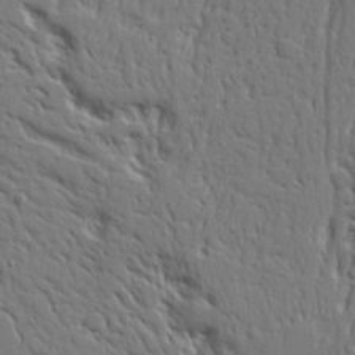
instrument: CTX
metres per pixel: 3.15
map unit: Aa
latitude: 19.9339
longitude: -124.2522
